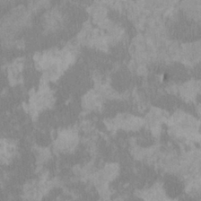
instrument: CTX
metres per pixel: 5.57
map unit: HNhu
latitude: 3.2915
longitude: -4.4223
